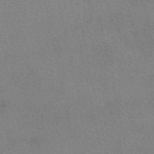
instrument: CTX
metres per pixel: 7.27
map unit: eAb
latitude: 50.5923
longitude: 105.7477
